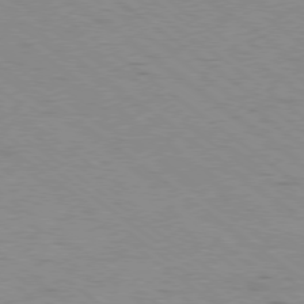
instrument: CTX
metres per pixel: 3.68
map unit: Ap
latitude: -78.9352
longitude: -99.6316
